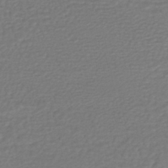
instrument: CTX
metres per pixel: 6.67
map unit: HNhu
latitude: -46.9541
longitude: 96.1039
